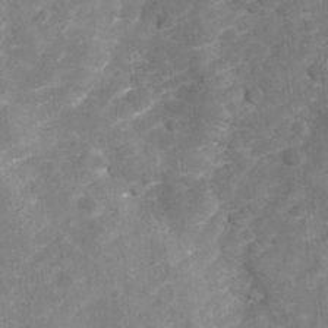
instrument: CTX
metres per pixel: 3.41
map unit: Nhu
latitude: -22.0283
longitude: -55.9528
